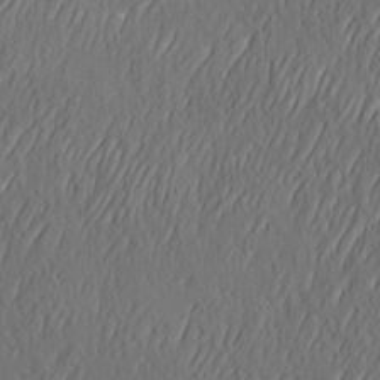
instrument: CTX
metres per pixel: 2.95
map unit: eHh
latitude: 4.6490
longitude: -77.7638
